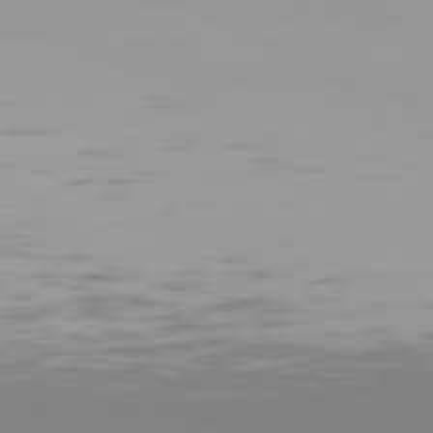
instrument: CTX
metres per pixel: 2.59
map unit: Hpe
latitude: 77.7071
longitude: -137.4049
